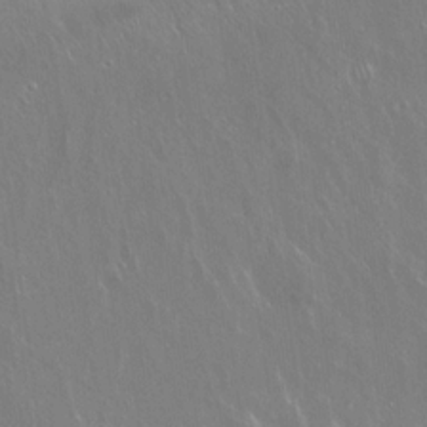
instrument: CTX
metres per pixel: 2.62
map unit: Hto
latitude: 18.3089
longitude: -56.9891
